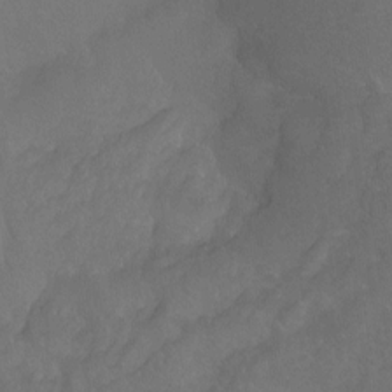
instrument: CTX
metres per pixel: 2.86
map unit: Ht
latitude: -10.9353
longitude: -34.9513
